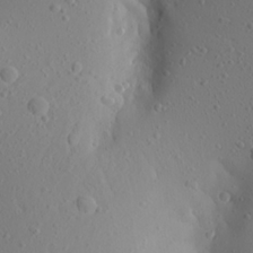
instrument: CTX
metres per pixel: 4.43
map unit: Aa
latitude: 23.6316
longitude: -145.0836
